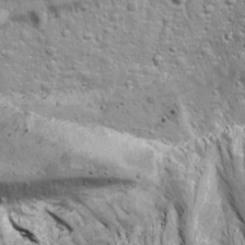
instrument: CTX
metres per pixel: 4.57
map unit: Ave
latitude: 11.4993
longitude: -104.4223
